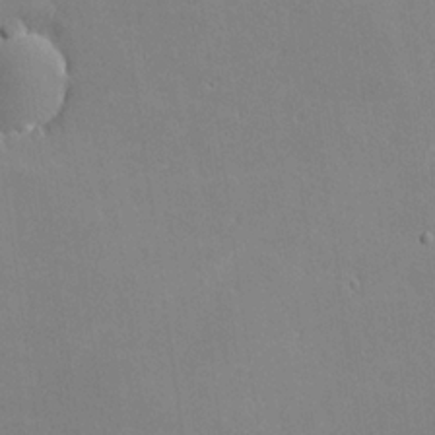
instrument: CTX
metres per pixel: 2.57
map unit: lHvf
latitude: -10.7652
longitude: -102.2522
